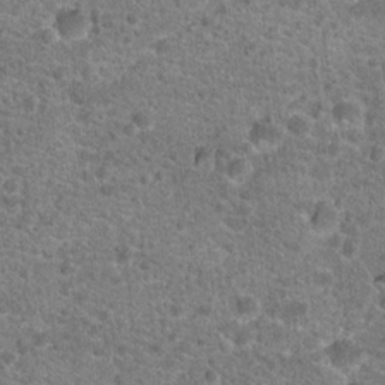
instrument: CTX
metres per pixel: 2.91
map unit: Hto
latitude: 19.8583
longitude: -42.7624
